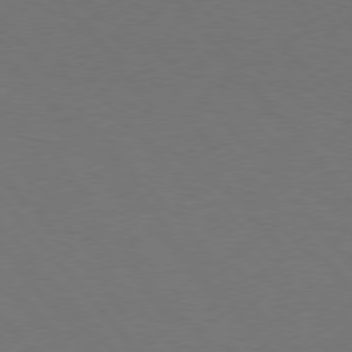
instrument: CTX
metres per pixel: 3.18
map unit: Hpe
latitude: 75.6316
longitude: -145.1781
